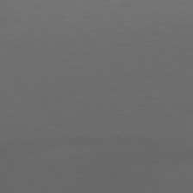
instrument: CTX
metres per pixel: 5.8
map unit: Hpe
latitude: 77.2159
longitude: -125.8394
